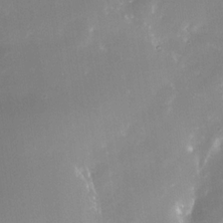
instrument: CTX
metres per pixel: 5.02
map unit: Nhe
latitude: -32.4440
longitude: -116.4601
